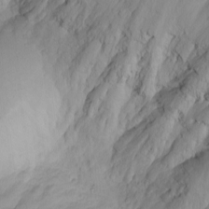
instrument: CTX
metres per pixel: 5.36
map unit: Nhu
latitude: -5.1053
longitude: -81.1970
